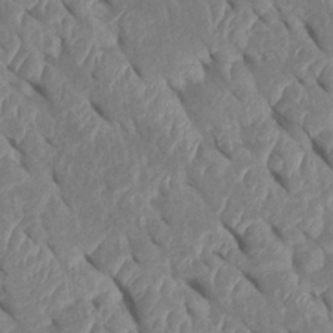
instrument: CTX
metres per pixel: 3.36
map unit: Htu
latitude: 1.6505
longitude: 147.3887
